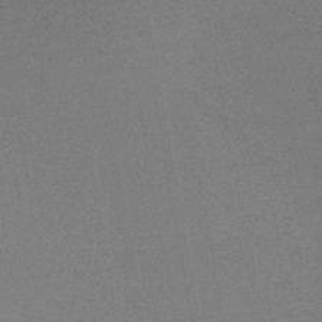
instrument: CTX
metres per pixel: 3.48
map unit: HNb
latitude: -44.0472
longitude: -40.1955
